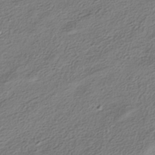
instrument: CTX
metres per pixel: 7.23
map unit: HNhu
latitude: -42.0661
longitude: 105.8422
